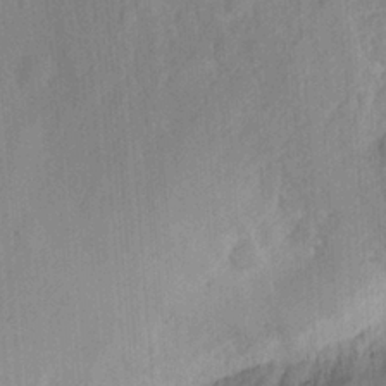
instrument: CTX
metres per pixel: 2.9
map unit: eHh
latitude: 7.2915
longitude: -75.8394
